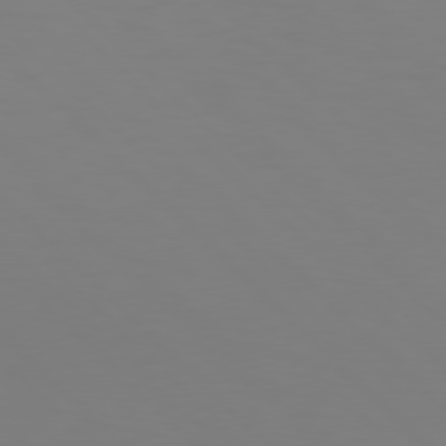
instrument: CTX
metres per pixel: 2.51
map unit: Hpe
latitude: 77.1214
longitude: -132.4223
